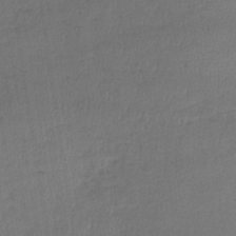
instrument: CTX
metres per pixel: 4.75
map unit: lHb
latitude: -36.9919
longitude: 71.5399
